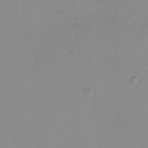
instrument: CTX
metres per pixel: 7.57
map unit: eHh
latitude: -9.6911
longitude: -66.1766
